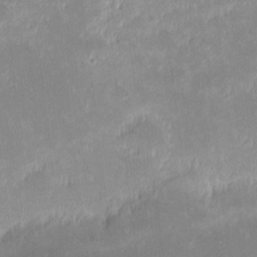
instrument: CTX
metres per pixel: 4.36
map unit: eHh
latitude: -1.2565
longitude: -84.6869
